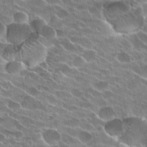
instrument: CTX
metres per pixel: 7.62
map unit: Hto
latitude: 24.5356
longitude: -41.7449
